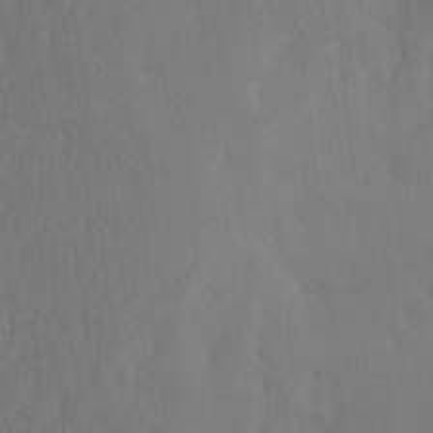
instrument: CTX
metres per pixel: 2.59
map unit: eHh
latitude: -2.4440
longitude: 16.3496
